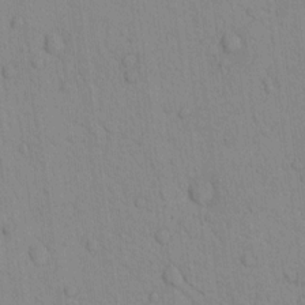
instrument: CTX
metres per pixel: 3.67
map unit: lAvf
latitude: 8.7624
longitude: 168.6140
